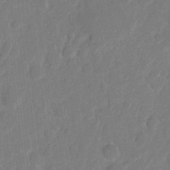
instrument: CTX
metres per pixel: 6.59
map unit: eHh
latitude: 8.5168
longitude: -65.7450
